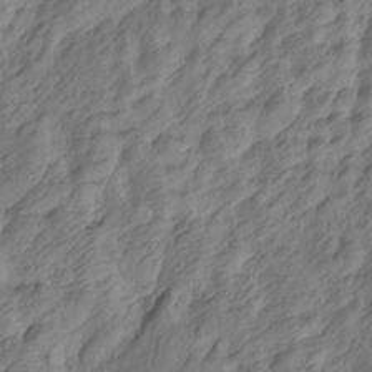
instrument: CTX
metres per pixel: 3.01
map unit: Htu
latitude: -5.0864
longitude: -178.0633
